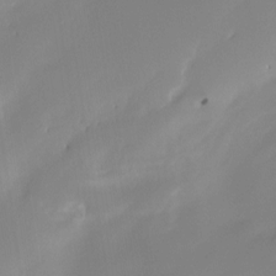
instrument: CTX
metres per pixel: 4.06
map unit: Ht
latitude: -12.5952
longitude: -49.7828
